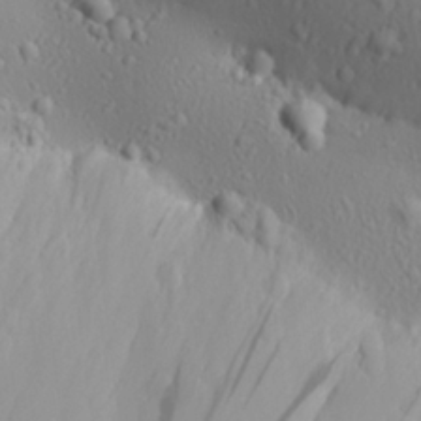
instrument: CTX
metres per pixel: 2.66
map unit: Aa
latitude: 26.4979
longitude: -136.0633
